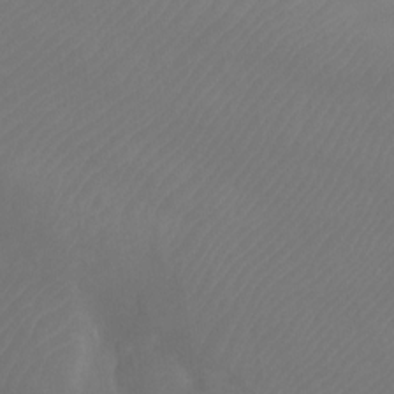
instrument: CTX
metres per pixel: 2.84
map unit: Ht
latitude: -9.1998
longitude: -33.4993
